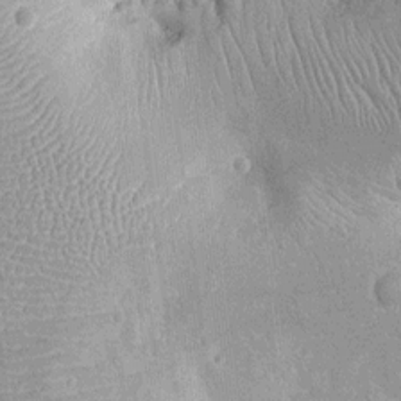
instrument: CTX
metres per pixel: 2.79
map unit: Ht
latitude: -12.1417
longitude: -23.9528
